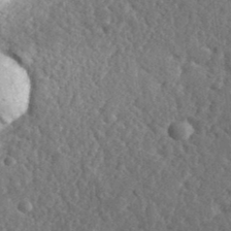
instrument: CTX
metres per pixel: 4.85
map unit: eHh
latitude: 36.2712
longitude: -80.0822
